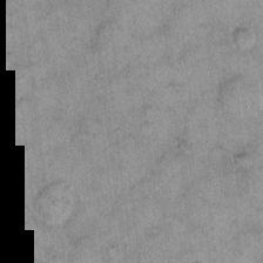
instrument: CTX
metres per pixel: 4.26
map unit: eHh
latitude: 10.6869
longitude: -63.9906
